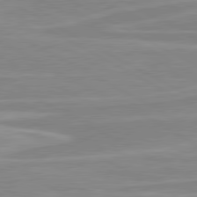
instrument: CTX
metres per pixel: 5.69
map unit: lApd
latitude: 80.5168
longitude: 171.0864
